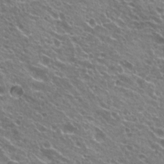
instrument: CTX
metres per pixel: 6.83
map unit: Hto
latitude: 23.1403
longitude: -31.9339
